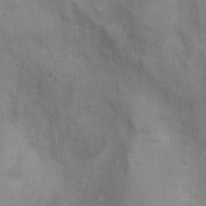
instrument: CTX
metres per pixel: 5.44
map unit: Nhu
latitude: 1.0269
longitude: -16.5734
